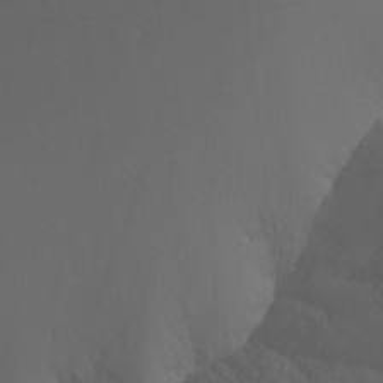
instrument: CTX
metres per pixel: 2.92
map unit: Ht
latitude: -9.6533
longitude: -37.3671
